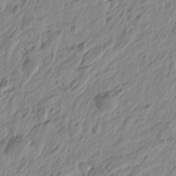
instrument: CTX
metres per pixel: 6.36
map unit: Htu
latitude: -4.4440
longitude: -179.9339
